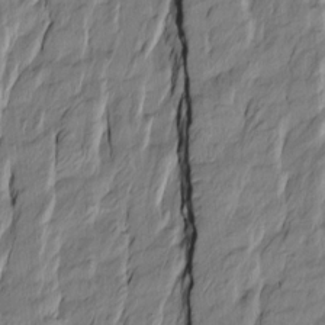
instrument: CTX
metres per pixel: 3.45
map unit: Htu
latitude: -10.0472
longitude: 176.4818
